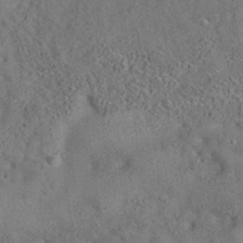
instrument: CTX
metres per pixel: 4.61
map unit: eAb
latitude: 35.2159
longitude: 109.1431
